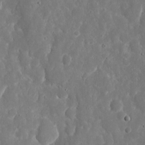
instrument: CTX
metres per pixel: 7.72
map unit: eHh
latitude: 9.7450
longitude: -72.0633
